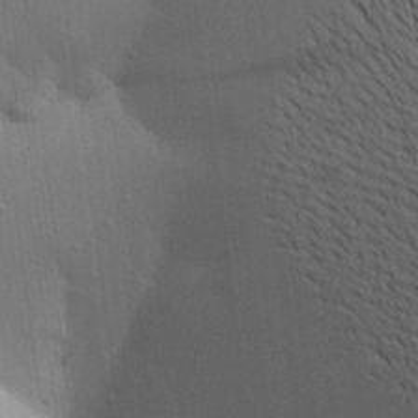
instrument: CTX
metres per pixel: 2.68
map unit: Aa
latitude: 21.5560
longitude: -148.2523
